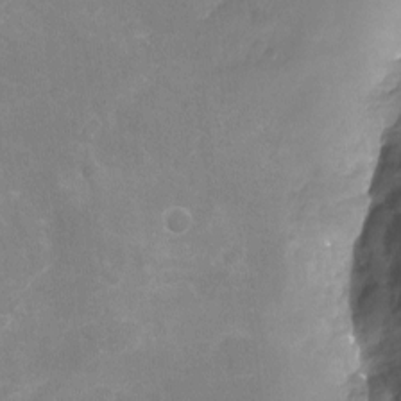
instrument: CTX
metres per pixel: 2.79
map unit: Nhu
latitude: -16.9731
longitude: -57.6504
